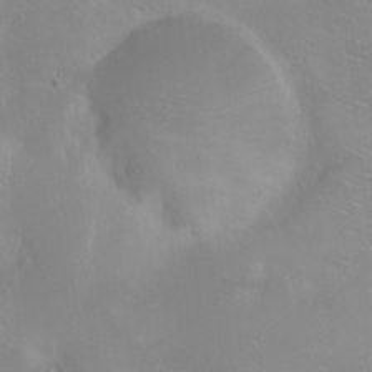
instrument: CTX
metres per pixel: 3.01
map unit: Nhu
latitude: 2.7057
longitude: -24.5167
